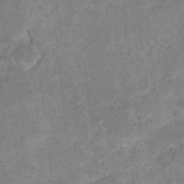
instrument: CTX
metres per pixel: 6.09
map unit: Hto
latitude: 18.5545
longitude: -39.0836
